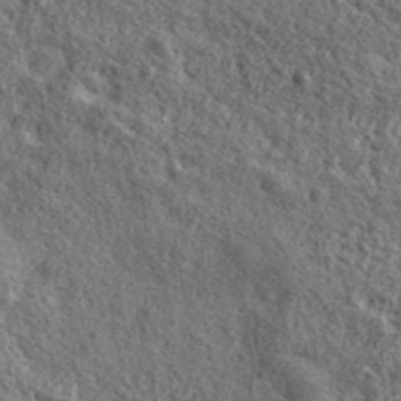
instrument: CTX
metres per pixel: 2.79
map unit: lHvf
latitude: 41.0458
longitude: -89.9151
